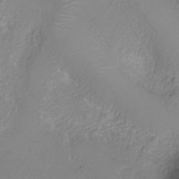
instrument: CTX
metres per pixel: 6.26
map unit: Nhu
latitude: -16.0472
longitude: -25.9906
